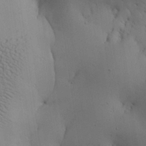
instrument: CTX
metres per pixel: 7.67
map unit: Aa
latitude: 26.7813
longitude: -132.2712
